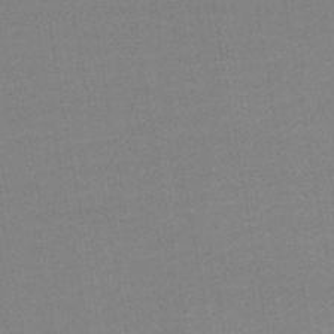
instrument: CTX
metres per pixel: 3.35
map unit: lHb
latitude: -46.4629
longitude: 60.9542
